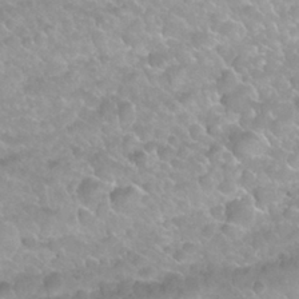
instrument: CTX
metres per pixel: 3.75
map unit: Nhu
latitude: 27.1403
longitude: -53.8961
